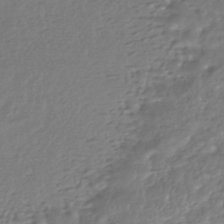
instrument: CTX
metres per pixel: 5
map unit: HNhu
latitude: -44.9542
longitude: 95.6344
